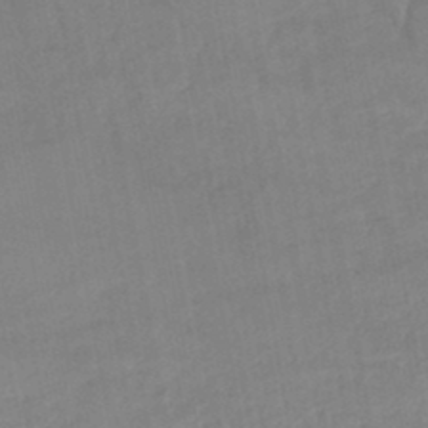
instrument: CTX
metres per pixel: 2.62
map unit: lHb
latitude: -45.7667
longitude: 73.3509
